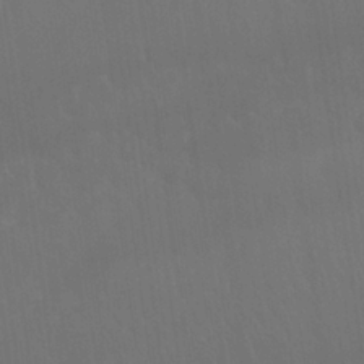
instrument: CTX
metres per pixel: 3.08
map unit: Nhu
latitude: 22.9892
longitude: -63.1781
